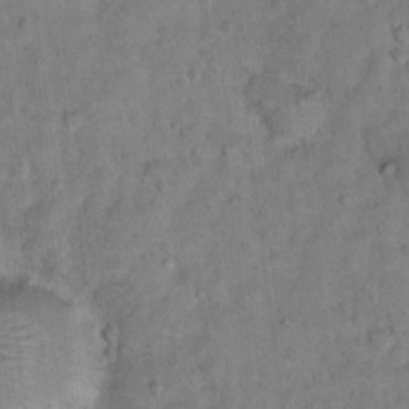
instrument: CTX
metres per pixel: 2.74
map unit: Hto
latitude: 12.6302
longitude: -36.6680
